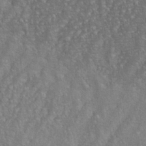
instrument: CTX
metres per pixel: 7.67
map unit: eHh
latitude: 35.1592
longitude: -133.2915
